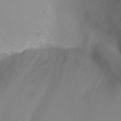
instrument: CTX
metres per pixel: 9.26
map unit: Ht
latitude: -2.0283
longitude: -27.5371
